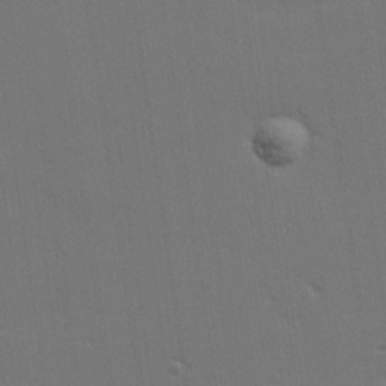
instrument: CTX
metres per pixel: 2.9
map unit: Hve
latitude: 27.2159
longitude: -91.4615
